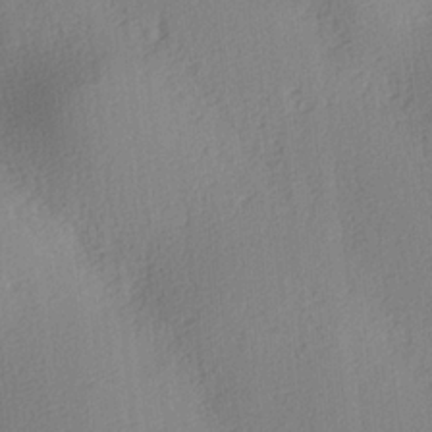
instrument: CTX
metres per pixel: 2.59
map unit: lAa
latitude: 3.7449
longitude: -111.9339
